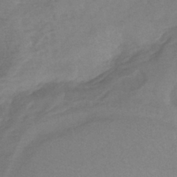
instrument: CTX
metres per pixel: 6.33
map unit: eHb
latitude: -41.7100
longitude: 84.6329
